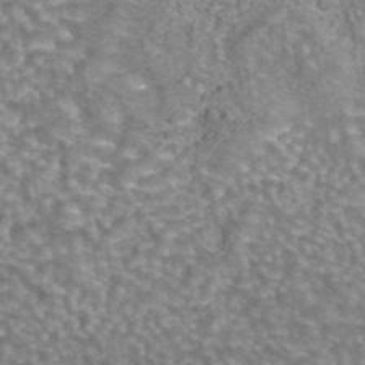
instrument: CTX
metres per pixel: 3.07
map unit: eAb
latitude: 44.4223
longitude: 105.3509
